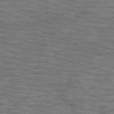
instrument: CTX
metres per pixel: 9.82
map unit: HNb
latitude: -53.5777
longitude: -43.8583
